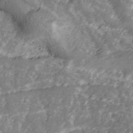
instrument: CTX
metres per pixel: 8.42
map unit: Ave
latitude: 12.9703
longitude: -103.4426
